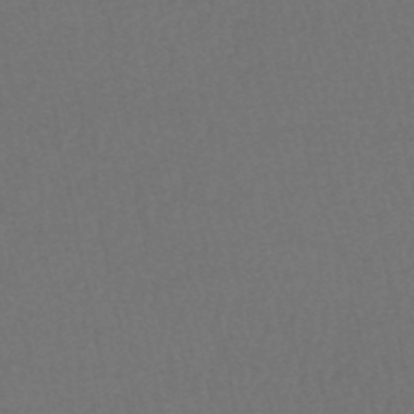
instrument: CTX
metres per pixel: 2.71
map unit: HNhu
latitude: -49.2565
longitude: 100.7463
